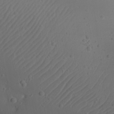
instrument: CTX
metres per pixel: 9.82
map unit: Nhu
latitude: 22.1200
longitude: -72.6113
